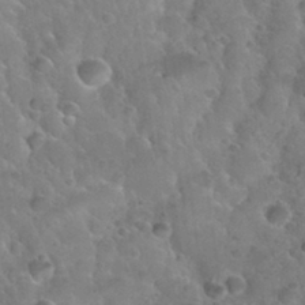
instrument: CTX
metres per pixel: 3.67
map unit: Nhu
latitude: 31.6505
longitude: -52.1956
